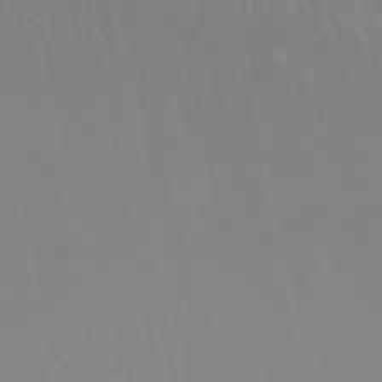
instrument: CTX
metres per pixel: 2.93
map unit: lHb
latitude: -48.8597
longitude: 71.2754
